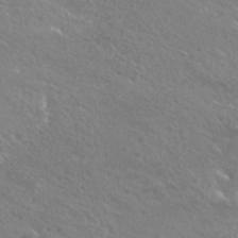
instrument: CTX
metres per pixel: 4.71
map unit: Hto
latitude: 26.7246
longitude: -39.7827
